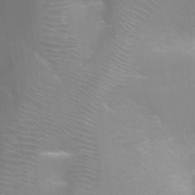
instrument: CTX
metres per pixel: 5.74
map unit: Ht
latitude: -16.1417
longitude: -40.5545
